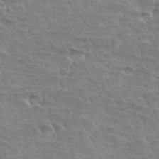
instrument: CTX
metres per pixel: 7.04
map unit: Hto
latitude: 34.5923
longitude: -44.7057
